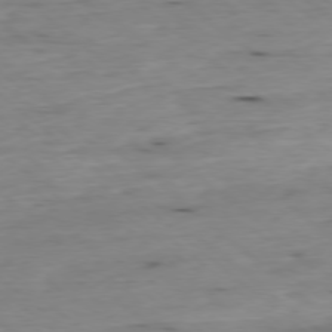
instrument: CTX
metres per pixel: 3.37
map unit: Ap
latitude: -78.1416
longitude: -89.3860
